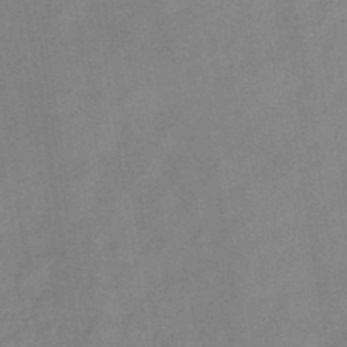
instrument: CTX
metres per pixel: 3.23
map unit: HNb
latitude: -44.9542
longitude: -38.4034
